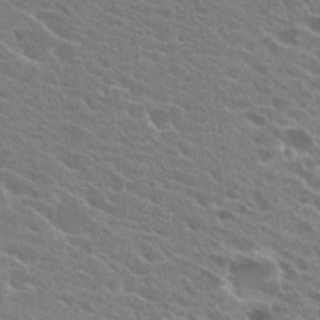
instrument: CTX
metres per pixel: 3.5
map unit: Hto
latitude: 24.2900
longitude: -40.4978
